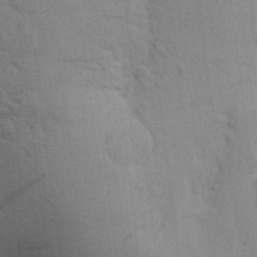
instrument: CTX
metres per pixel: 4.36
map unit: Aa
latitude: 24.6490
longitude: -148.5357
